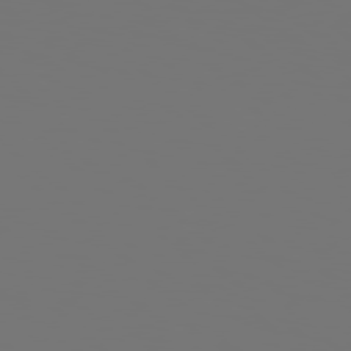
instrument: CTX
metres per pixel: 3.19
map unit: Hpe
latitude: 78.3279
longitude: -177.3670
